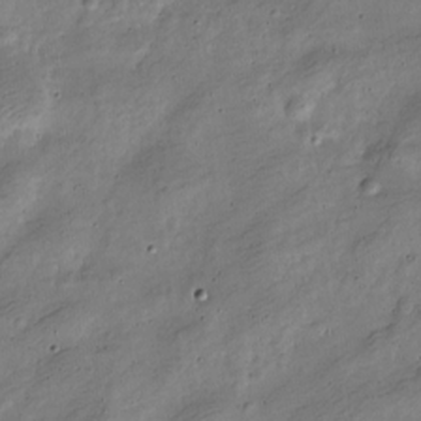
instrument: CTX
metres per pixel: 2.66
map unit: Nve
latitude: -25.3132
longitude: 106.2929
